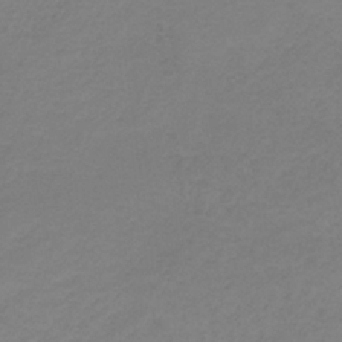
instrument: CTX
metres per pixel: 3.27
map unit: HNb
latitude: -33.6344
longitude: 60.9353
